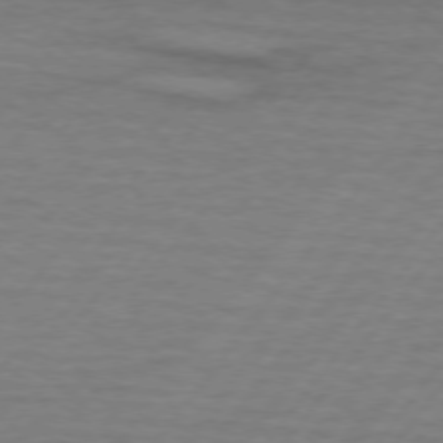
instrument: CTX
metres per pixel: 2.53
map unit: lApd
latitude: 74.3467
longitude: -78.1578
